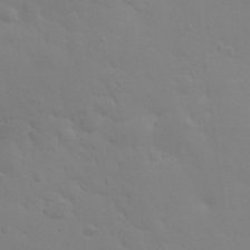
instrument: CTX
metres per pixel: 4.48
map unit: eHh
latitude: 25.9339
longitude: -65.9717
